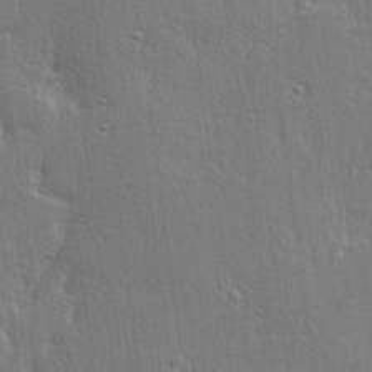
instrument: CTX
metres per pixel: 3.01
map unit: Hve
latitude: 23.2726
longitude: 145.1053
